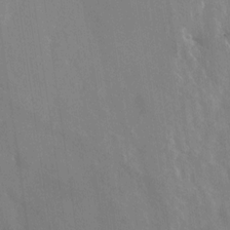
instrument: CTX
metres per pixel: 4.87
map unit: Nhu
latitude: -28.9731
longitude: -80.2711
